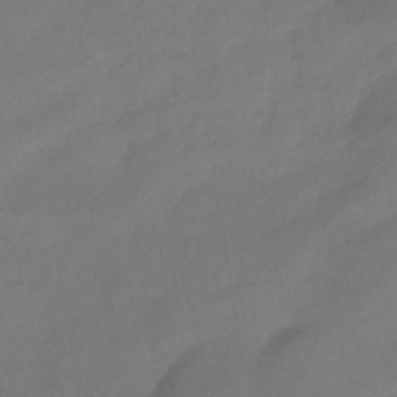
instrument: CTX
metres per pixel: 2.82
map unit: eHb
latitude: -41.2187
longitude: 84.4251
